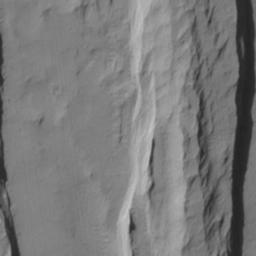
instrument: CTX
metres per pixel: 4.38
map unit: Htu
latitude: -10.2740
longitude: 176.4251
